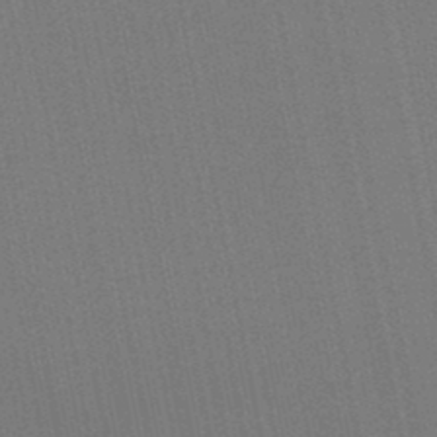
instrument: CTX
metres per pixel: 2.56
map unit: lHb
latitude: -46.7274
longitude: 78.0661
